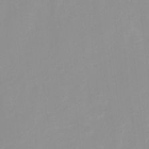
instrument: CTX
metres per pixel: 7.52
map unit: Ht
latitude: 3.1970
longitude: -22.8947
